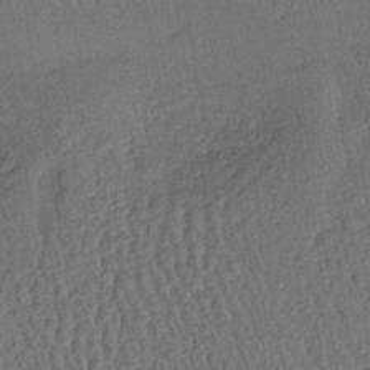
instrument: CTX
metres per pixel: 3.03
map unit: lHb
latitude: -39.7289
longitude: 62.8597
